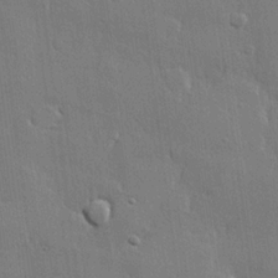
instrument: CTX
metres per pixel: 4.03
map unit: lHvf
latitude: 21.6316
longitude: 146.8030
